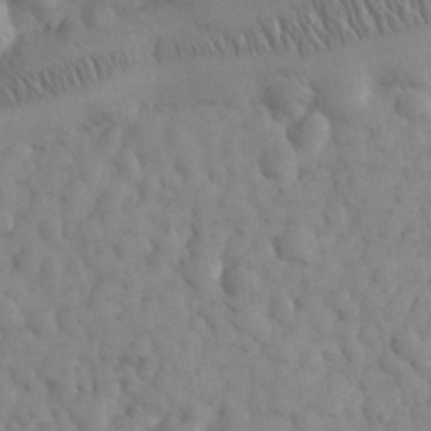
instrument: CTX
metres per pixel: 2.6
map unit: eHh
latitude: 31.6694
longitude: -67.5560
